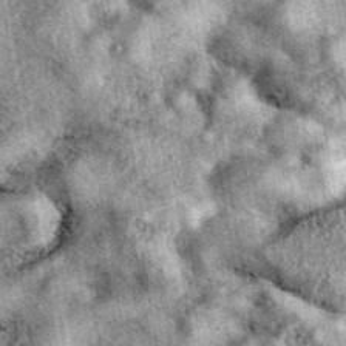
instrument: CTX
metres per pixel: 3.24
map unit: eAb
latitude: 39.8583
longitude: 111.3132
